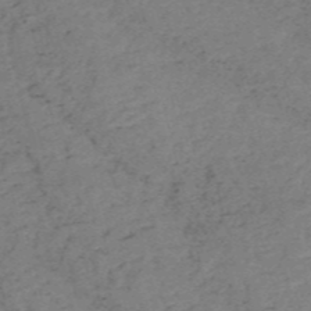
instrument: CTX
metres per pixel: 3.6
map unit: HNb
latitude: -54.7085
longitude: -46.4979
